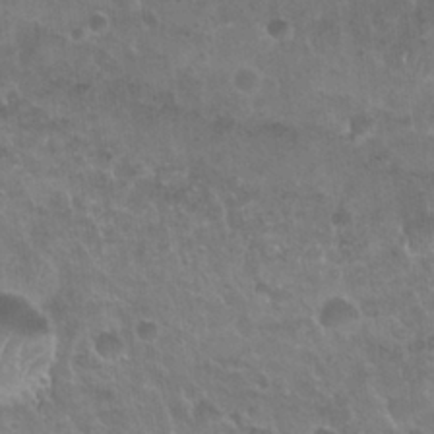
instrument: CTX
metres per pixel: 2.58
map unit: Nhu
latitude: 25.3292
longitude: -51.2159
